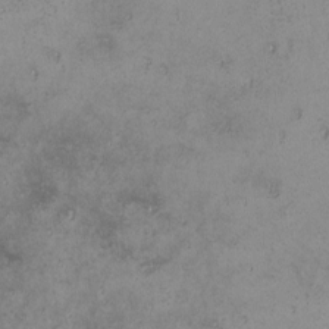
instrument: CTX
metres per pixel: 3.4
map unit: lHvf
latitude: -13.4266
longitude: -103.5182
